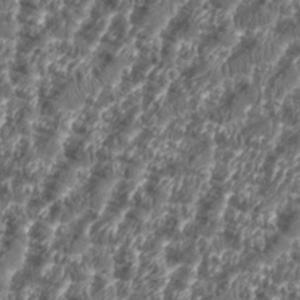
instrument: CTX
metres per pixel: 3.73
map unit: eHh
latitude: 35.8205
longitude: -137.0837
